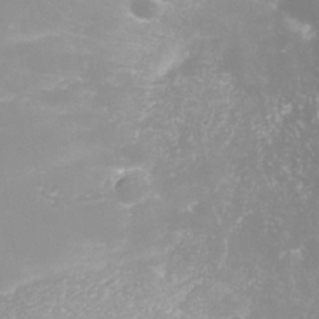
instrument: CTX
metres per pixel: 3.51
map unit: Nhe
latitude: -35.8800
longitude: -90.9892
